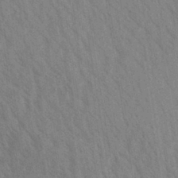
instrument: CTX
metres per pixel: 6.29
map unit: Aa
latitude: 30.4034
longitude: -138.9703
